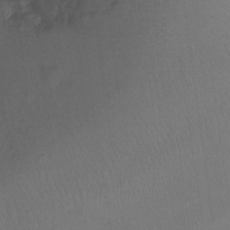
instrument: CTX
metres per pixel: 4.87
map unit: Ht
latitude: -7.8800
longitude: -37.8961
